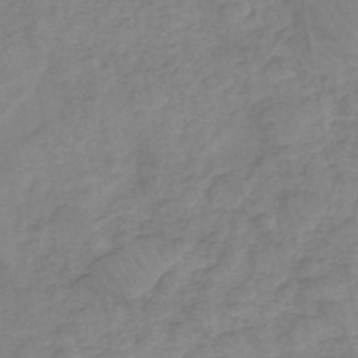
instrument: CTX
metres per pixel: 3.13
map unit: eHh
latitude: -45.2565
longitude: -29.7827
